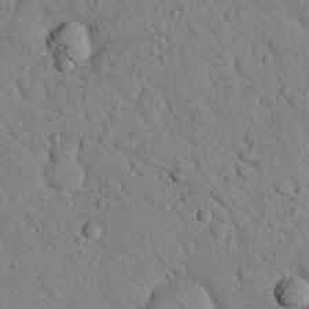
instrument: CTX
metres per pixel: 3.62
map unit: Nhu
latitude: 23.0458
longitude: -75.8583
